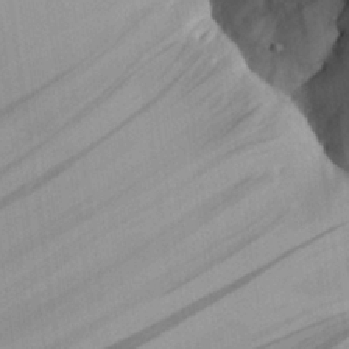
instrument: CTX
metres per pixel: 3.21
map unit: Aa
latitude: 27.0836
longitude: -131.2537
